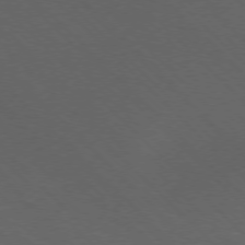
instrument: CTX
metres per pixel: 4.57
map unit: Ap
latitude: -77.1998
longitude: -85.4804
